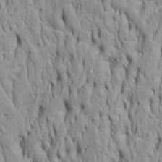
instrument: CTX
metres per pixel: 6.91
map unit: Htu
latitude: -5.5588
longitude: 151.4643
